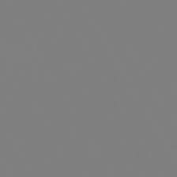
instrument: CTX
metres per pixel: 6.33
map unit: Hpe
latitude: -72.8408
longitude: 10.5574
